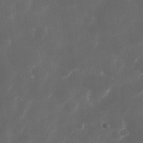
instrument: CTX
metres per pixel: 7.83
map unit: Nhe
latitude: -34.3495
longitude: -145.3293
